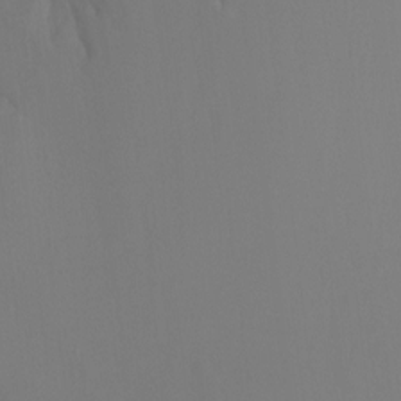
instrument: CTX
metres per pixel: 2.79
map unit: Ht
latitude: -8.9919
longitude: -33.2726
